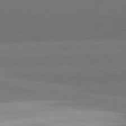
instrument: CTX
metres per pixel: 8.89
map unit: lApd
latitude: 82.1388
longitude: 149.4077
